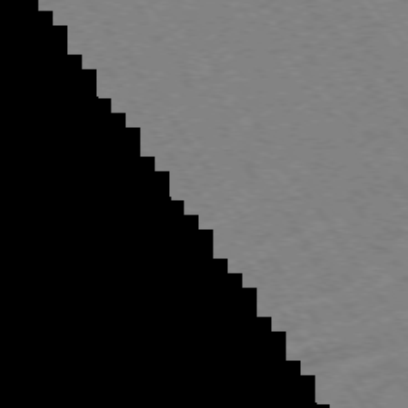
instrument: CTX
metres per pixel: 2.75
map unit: Ap
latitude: -74.5952
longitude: -78.4790
